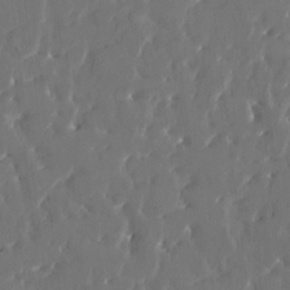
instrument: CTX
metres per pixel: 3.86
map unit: HNhu
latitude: 4.3089
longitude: 10.0661
